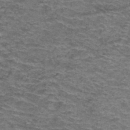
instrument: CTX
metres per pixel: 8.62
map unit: Hto
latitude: 37.9528
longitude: -42.5924
